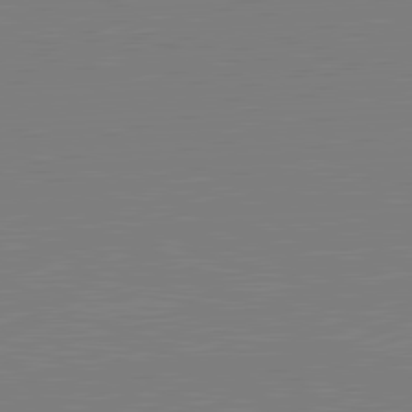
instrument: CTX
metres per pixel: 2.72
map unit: lApd
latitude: 81.2348
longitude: 150.6329
